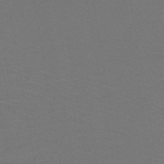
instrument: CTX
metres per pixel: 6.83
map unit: lHb
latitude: -43.5966
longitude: 54.0661
